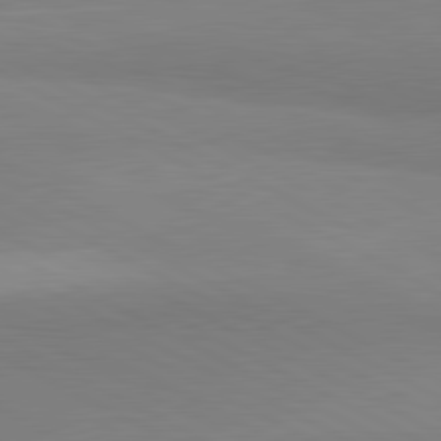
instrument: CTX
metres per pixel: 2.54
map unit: lApd
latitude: 81.4426
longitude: 158.8030
